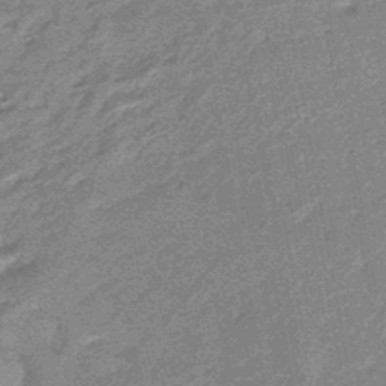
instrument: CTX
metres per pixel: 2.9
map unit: eHb
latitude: -44.3306
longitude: 88.7274
